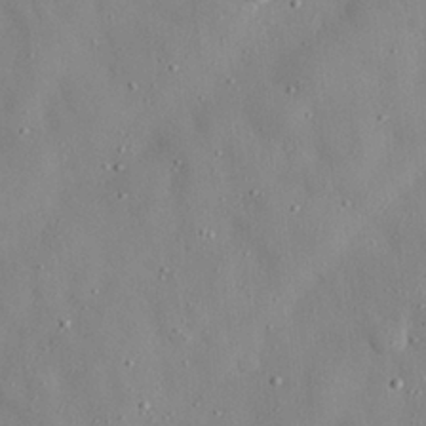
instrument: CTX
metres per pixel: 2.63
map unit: eHh
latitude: 28.3845
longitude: -77.5560
